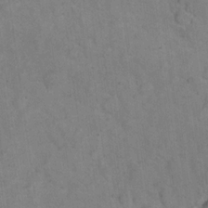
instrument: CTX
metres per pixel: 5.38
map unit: eHh
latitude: 19.5749
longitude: -62.0255
